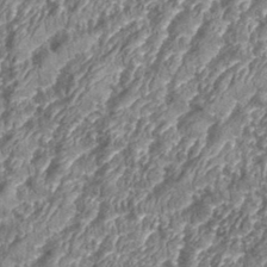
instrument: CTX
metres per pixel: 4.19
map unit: eHh
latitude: 35.6505
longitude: -137.2915
